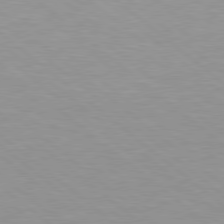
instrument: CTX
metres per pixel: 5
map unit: Hpe
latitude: 78.5168
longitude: -151.0836
